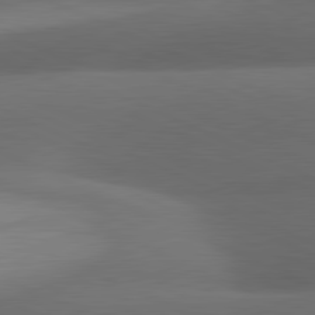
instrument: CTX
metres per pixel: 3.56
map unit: lApd
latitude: 81.2726
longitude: 133.1809
